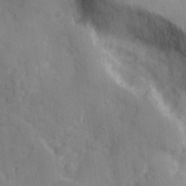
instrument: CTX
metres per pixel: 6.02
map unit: Hve
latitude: 25.8961
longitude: 147.6722
